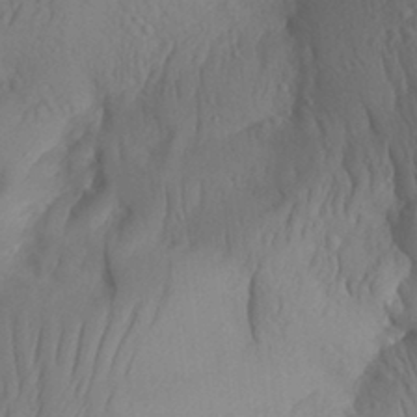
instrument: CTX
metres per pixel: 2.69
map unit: Aa
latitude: 30.3090
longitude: -141.3292
